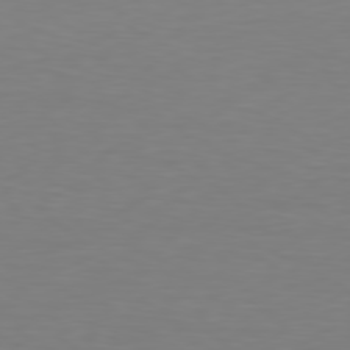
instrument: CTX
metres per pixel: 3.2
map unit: Hpe
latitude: 78.6113
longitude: -139.0269
